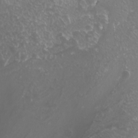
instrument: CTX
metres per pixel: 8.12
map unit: Nhu
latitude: -8.1795
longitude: -94.3656
